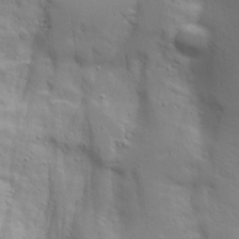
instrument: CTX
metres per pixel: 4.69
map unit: Ave
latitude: 13.0081
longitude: -139.0269
